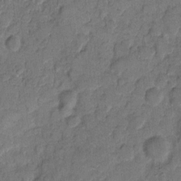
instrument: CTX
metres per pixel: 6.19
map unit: eHh
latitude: 8.2712
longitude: -63.9717
